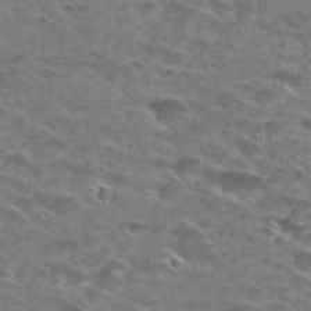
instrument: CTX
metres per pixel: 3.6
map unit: Hto
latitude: 29.1214
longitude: -46.4601
